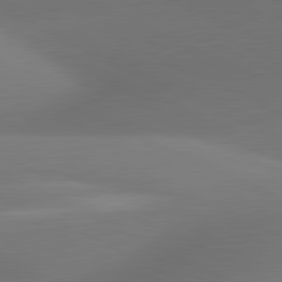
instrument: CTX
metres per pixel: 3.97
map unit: lApd
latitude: 81.1214
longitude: 131.6533
